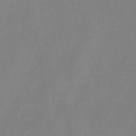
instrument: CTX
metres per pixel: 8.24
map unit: lHb
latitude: -40.8219
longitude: 77.5966
